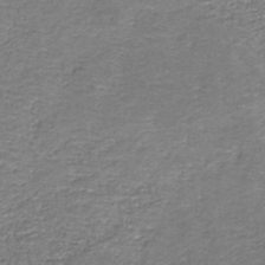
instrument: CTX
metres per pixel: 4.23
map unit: HNb
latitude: -37.0864
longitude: 51.3510
